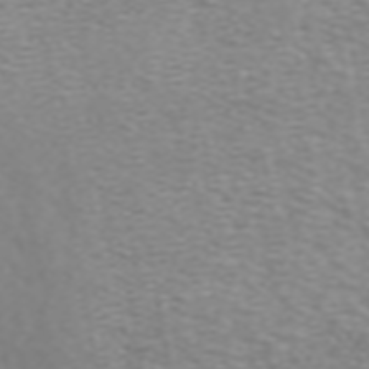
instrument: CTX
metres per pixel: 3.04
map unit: ANa
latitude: 44.6490
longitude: 28.0661
